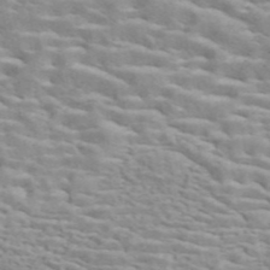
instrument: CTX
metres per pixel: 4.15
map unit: ANa
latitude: 44.1766
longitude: 21.1431
